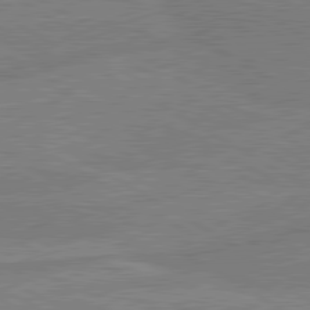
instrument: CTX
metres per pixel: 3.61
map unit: lApd
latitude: 80.3278
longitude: -175.8961
